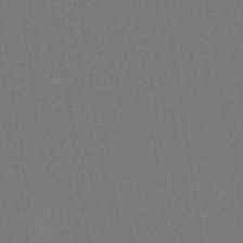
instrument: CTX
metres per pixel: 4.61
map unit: eHb
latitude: -49.7478
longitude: 67.5210
